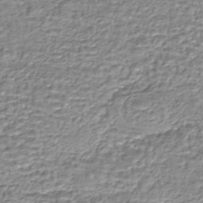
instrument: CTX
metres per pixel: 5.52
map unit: HNhu
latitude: -44.0472
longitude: 101.3509
